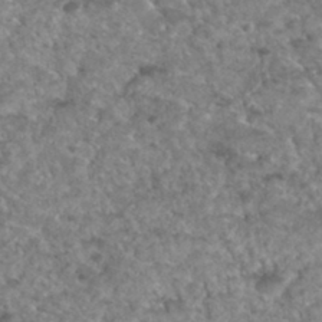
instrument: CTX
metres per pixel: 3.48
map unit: Hto
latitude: 32.3089
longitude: -50.1388
